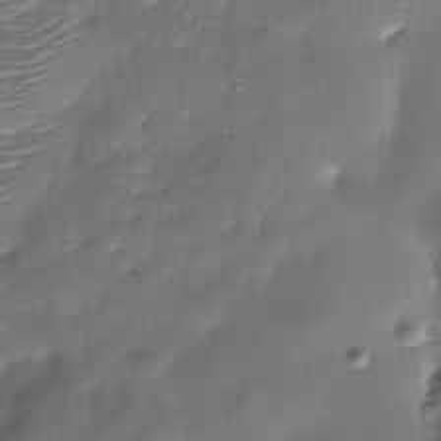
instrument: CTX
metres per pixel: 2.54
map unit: Nhe
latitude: -37.5399
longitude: -148.2334
